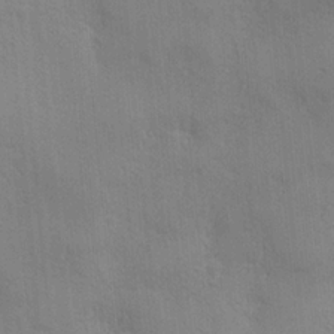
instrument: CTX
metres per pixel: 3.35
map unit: Ave
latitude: -6.8408
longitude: -120.5168
